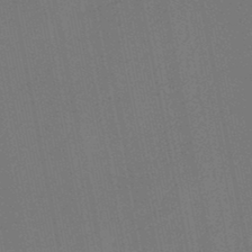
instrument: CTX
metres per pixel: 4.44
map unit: lHb
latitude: -47.7288
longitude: 72.2550
